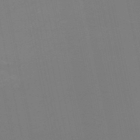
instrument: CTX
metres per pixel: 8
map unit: HNb
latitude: -50.5763
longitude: -50.8380
